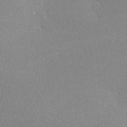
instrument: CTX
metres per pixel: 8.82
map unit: lHvf
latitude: -12.9542
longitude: -101.0459
